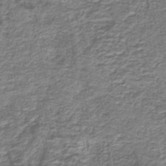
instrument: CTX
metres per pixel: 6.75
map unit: lHb
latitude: -41.9367
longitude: 53.0675
